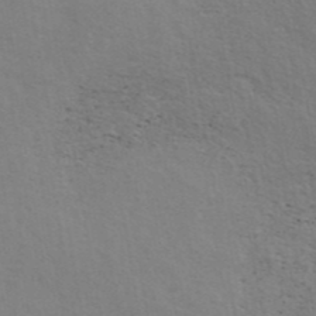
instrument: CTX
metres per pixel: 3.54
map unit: ANa
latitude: 42.8947
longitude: 29.3132
